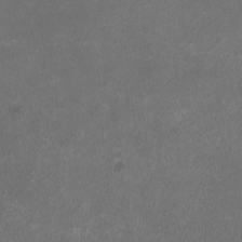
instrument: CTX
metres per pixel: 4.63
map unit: HNhu
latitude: -3.1809
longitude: -3.9150
